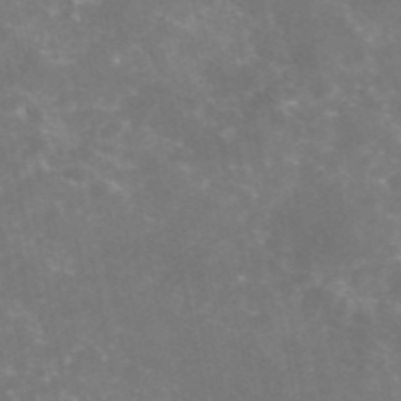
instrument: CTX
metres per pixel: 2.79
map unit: eAb
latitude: 46.4034
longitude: 124.5196
